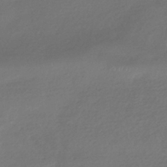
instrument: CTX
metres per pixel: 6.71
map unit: HNhu
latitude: -42.3684
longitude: 95.0675
